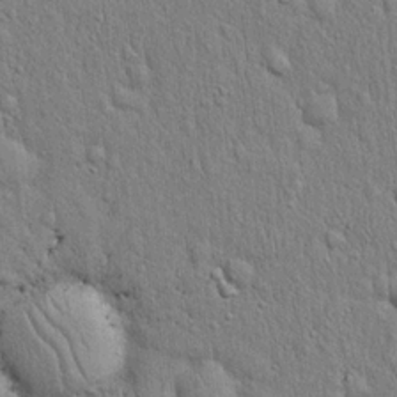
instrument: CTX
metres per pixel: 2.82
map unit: eHh
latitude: 19.4993
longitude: -61.3859
